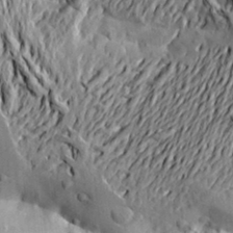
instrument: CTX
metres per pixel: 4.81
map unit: Aa
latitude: 21.6694
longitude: -150.4223
